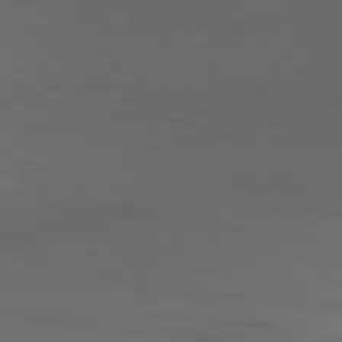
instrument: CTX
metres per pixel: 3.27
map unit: Ap
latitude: -79.5399
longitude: -70.8191
